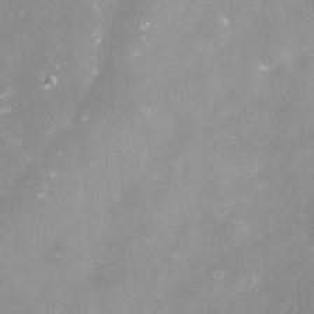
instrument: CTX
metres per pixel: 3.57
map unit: Nve
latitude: -17.8612
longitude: -59.5182
